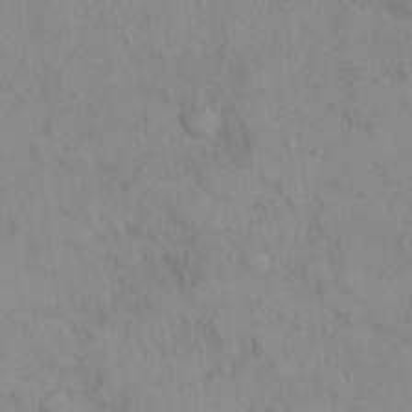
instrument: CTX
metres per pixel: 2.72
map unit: Ave
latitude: 22.0822
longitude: -130.6491
